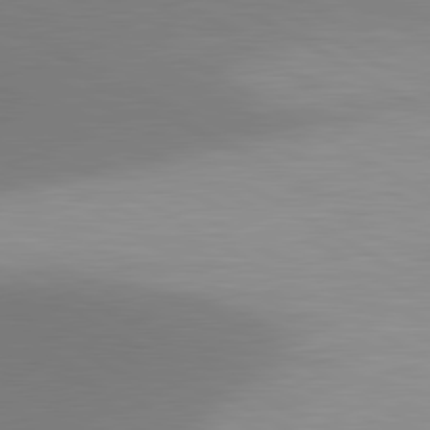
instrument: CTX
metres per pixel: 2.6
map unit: lApd
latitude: 81.0647
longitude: 159.9556
